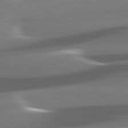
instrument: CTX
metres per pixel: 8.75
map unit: lApd
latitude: 81.4048
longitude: -142.3467
